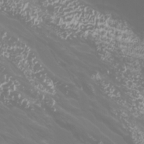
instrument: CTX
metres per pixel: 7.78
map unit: Htu
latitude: -5.1053
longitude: -89.2915
